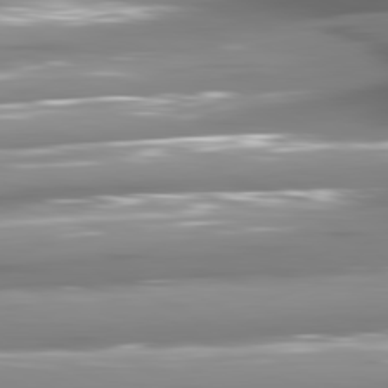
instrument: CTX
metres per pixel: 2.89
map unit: lApd
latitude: 81.0836
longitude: -145.2348
